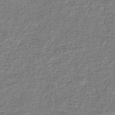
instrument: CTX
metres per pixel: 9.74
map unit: eHb
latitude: -36.6896
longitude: 80.3495
